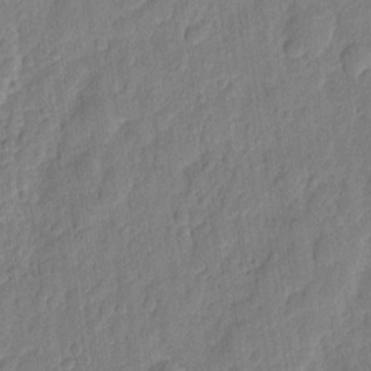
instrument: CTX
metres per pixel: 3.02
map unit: eHh
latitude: 7.2915
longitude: -74.1578
